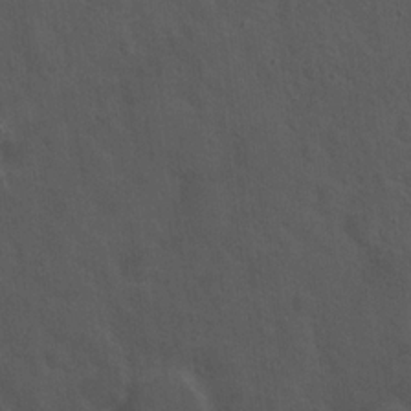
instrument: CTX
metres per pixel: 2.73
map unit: Hto
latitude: 18.8191
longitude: -53.9339
